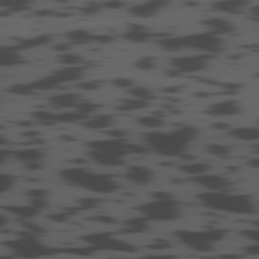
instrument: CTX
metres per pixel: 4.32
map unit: Ap
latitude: -79.5399
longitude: -63.1403
